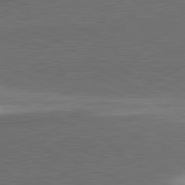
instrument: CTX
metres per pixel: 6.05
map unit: lApd
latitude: 81.8016
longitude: 139.7100
